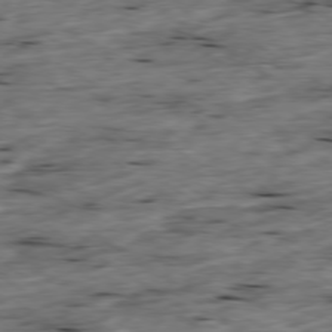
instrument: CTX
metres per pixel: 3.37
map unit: Ap
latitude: -79.3698
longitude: -88.8002
